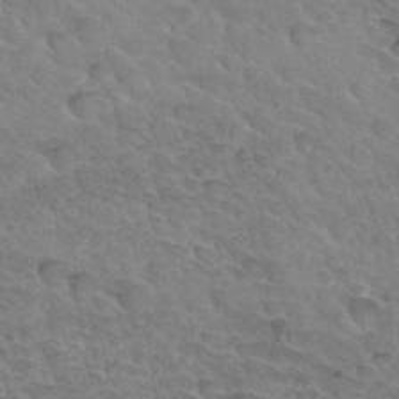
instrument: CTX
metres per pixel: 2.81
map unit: Hto
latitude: 33.6127
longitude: -46.0822
